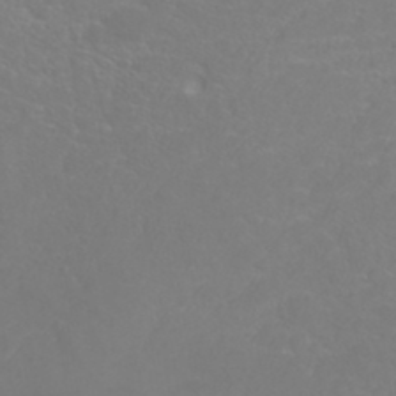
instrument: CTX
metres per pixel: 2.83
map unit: ANa
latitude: 36.8002
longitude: 14.2173
